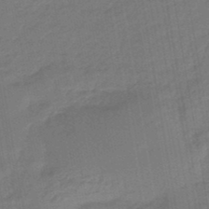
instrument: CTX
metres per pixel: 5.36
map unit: eHb
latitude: -46.9730
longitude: 88.1039
